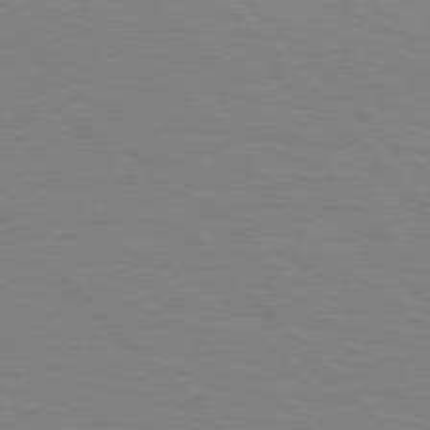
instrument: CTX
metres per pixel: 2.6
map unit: Hpe
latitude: 76.8002
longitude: -126.5924
